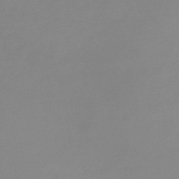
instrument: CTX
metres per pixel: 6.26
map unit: lHb
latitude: -45.8989
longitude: 64.3684
